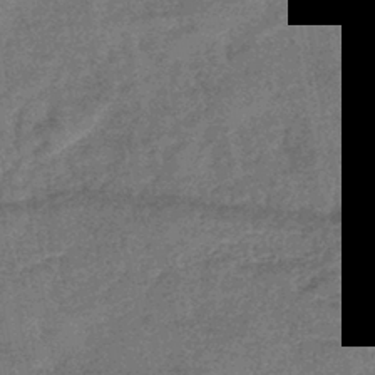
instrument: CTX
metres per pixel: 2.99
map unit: lHb
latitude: -42.7463
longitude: 80.1417
